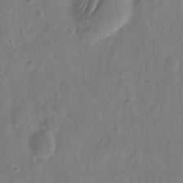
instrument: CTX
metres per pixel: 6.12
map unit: eHh
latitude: 8.7813
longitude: -74.1200
